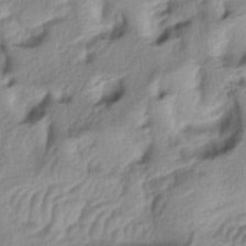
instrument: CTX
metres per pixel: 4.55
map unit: lAa
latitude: -4.7085
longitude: -123.8205
